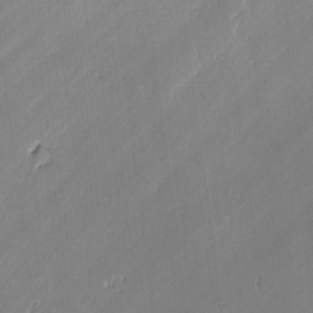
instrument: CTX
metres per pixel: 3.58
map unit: lAvf
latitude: -1.1620
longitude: -106.7435
